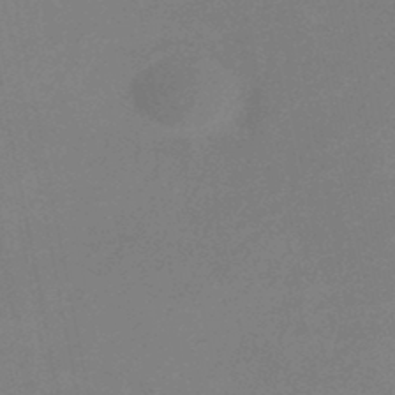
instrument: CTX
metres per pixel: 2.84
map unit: lHb
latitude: -37.5588
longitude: 73.2565
